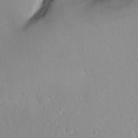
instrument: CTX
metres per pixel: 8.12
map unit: Nhe
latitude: -2.8407
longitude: -59.1025
